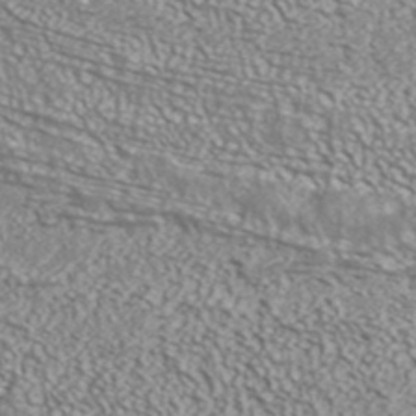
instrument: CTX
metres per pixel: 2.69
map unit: ANa
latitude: 42.7246
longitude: 35.3699
